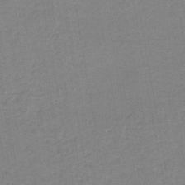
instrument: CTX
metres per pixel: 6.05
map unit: HNb
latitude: -44.3684
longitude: 52.1039
